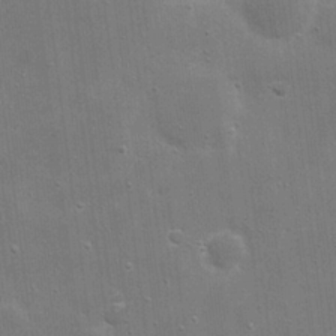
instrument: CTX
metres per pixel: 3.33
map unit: eHh
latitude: 20.7247
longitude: -66.8002
